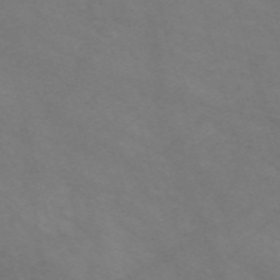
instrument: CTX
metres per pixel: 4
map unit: Nve
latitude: -58.5573
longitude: 58.7652
